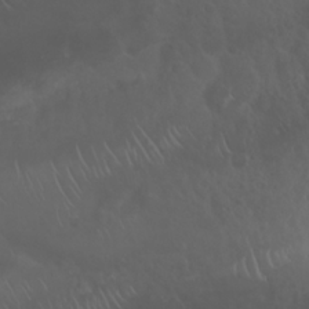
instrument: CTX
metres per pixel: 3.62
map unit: Nhu
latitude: 22.8758
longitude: -64.1389
